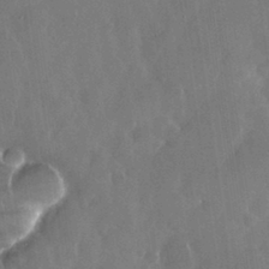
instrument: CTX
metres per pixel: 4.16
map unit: Nhu
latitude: 29.4237
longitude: -62.5546
